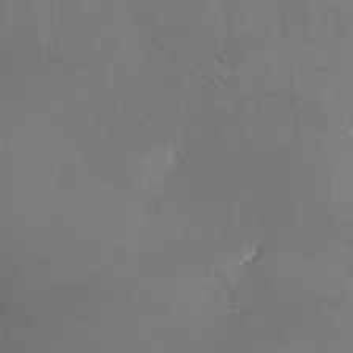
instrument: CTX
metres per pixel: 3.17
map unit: Ave
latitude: -6.7652
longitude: -120.6680
